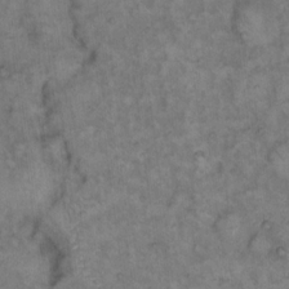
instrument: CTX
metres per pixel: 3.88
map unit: eHh
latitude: 15.2726
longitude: -64.6679
